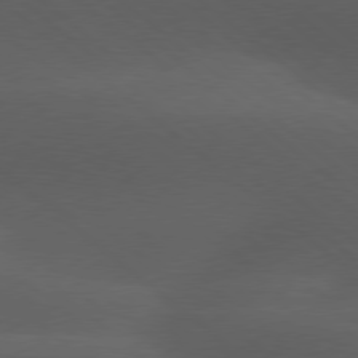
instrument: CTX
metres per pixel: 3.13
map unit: lApd
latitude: 77.8394
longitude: -55.4993
